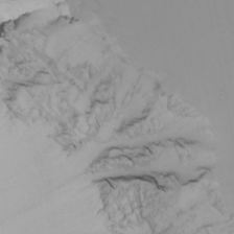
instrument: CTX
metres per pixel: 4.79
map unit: Nhu
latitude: -7.0297
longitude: -80.5168
